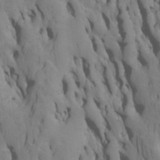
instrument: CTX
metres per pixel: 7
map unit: Htu
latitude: -7.0675
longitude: 144.8597
